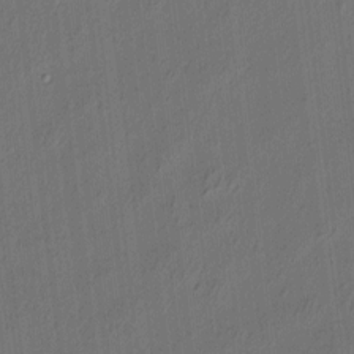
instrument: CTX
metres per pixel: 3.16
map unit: eHh
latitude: 5.8394
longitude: -77.3859
